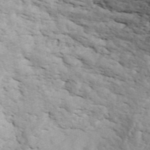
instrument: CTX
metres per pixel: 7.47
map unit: ANa
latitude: 46.0255
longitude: 49.3321
